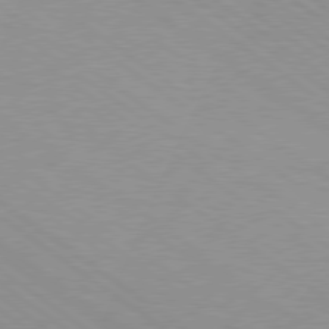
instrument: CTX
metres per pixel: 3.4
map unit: Hpe
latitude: 78.6680
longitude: -122.5735
